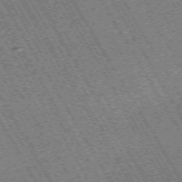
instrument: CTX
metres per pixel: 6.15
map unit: Hpe
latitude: -70.6708
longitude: 10.6519
